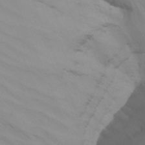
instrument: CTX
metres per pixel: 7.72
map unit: Nhu
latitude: -7.8233
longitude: -52.5546
